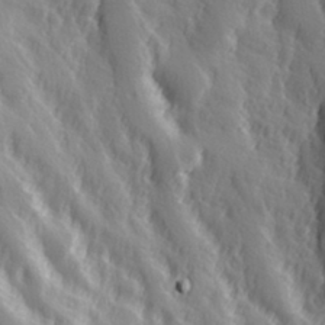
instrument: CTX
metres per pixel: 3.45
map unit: Hve
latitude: 32.8380
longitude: 149.6911
